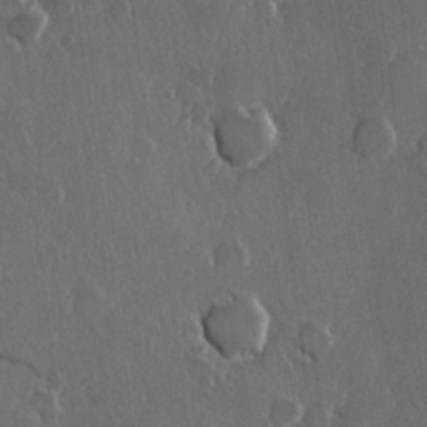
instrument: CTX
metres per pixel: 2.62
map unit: Hve
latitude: 22.5735
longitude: 148.0472
